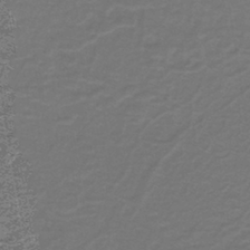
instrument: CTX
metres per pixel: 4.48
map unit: lHb
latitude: -43.6343
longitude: 56.3306
